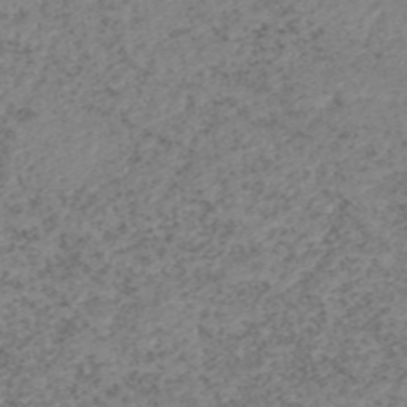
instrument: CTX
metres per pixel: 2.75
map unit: HNhu
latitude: -48.3307
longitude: 31.0108
